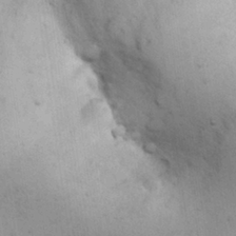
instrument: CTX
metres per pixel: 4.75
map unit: Nhu
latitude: 28.3656
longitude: -71.6127
